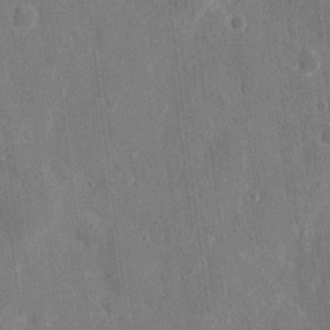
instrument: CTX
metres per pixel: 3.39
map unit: eHh
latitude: 8.1956
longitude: -68.2523
